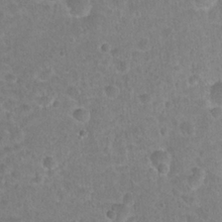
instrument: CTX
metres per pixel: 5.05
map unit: Hto
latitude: 21.7450
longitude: -48.1767
